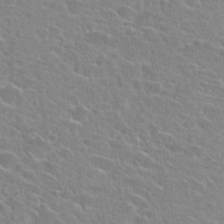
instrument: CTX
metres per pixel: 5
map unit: Hto
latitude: 24.3278
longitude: -44.9891
